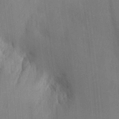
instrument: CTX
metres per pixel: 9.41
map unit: Aa
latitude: 30.3279
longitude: -142.8002
